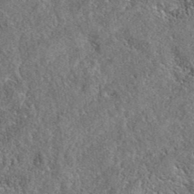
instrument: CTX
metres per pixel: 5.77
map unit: eAb
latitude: 38.4412
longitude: 112.1039
